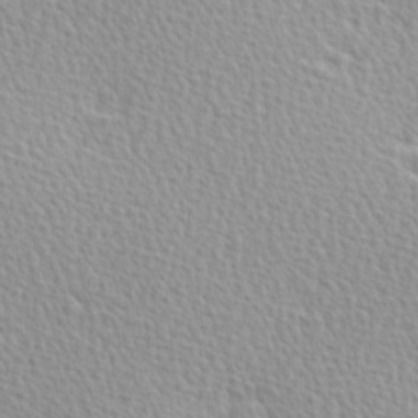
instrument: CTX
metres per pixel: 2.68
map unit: Hve
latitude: 2.4034
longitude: -121.9339
